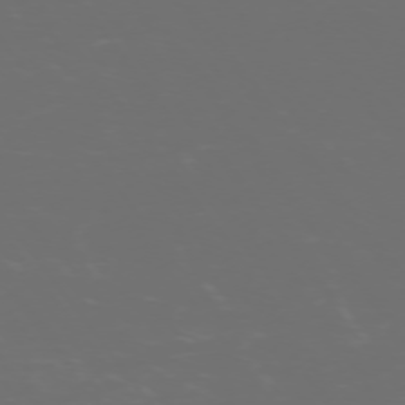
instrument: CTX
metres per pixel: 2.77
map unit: Ap
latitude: -74.4818
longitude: -75.8394
